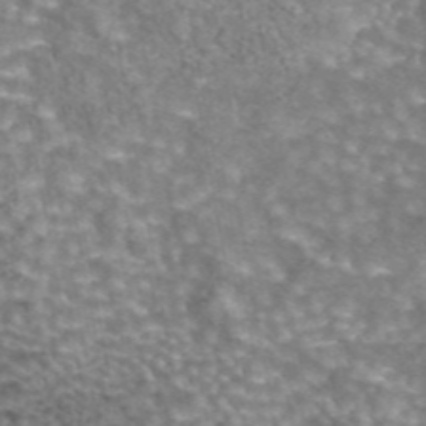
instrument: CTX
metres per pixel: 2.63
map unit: eAb
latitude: 44.4223
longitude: 105.6910
